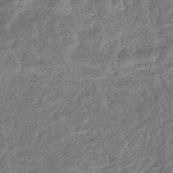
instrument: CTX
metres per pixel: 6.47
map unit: eHb
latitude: -36.4818
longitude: 79.5777
